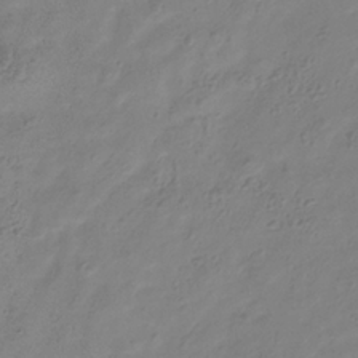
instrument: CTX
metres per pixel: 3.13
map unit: Hve
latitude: -34.7085
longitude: 88.8030
